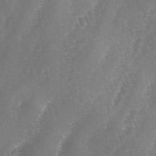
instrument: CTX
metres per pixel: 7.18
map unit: lAa
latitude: -4.6707
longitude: -129.0080
